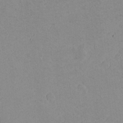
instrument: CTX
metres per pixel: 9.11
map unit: eHh
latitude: -0.6519
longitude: -86.1011
